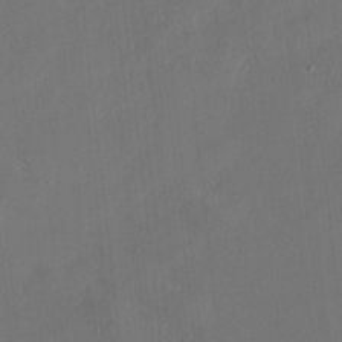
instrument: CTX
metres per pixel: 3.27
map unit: HNhu
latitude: 0.0822
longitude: -5.5560
